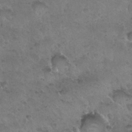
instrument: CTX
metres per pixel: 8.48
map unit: Nhu
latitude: 30.3090
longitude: -53.9339
